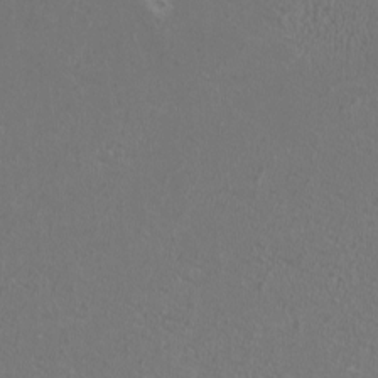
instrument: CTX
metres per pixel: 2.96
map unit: HNhu
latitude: 0.6868
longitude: -1.0458
